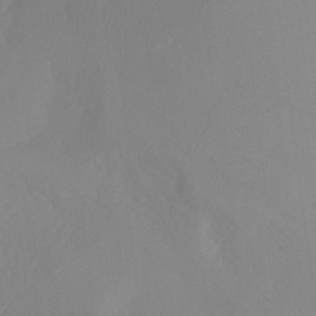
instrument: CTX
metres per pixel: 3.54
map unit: Ht
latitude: -0.2929
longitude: -36.0633
